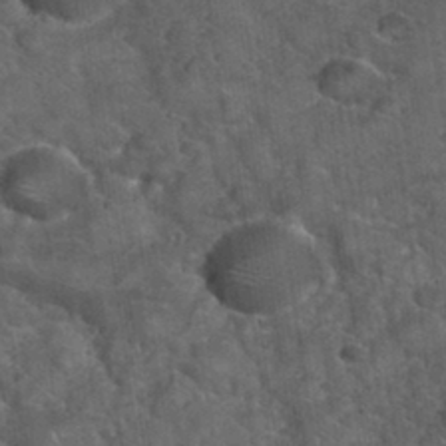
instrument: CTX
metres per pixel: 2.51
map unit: Nhu
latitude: 32.0633
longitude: -53.1025
